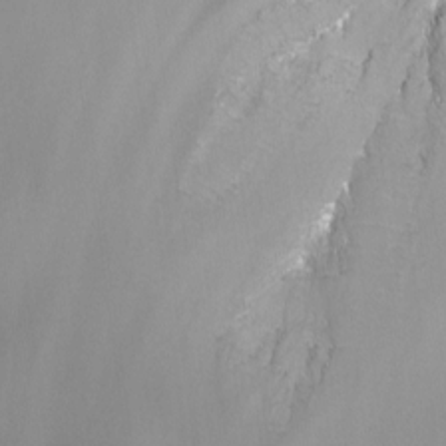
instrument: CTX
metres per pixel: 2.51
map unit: Nhu
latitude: -13.3699
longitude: -64.1578
